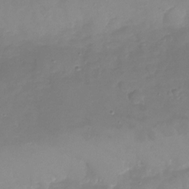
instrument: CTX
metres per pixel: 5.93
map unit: Nhu
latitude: -26.5006
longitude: -57.5938
